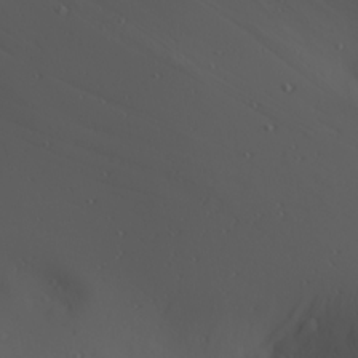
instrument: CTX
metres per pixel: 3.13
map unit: Hve
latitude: 13.5749
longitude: -91.1592
